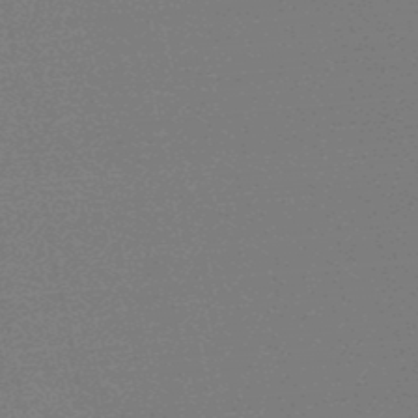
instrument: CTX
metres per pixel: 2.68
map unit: lHb
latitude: -48.8597
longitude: 82.3117
